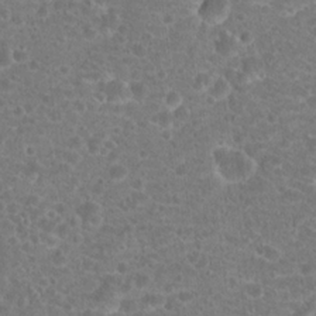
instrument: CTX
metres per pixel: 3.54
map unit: Hto
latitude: 18.6301
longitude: -40.7624
